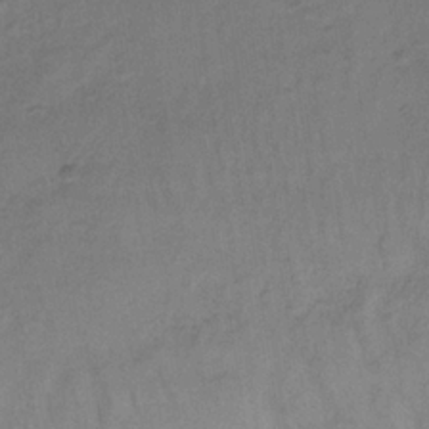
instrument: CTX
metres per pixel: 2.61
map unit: lHb
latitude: -33.3510
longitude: 65.1809
